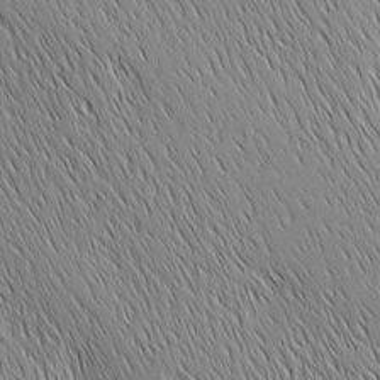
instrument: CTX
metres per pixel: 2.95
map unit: Ave
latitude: 2.4223
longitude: -114.4412
